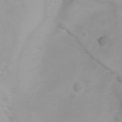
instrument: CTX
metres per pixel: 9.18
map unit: Nhu
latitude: -4.8597
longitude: -80.2522
